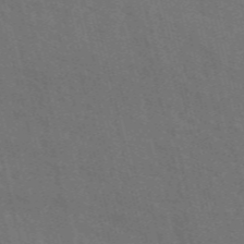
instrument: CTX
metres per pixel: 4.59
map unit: ANa
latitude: 49.7828
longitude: -79.8584
